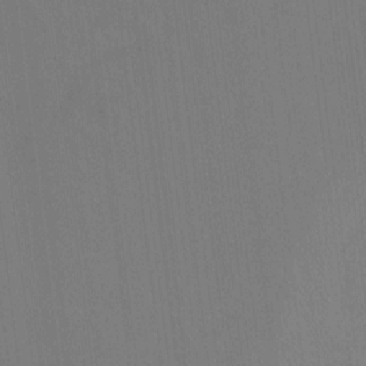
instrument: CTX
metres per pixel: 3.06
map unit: Hto
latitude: -11.0109
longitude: -38.6301
